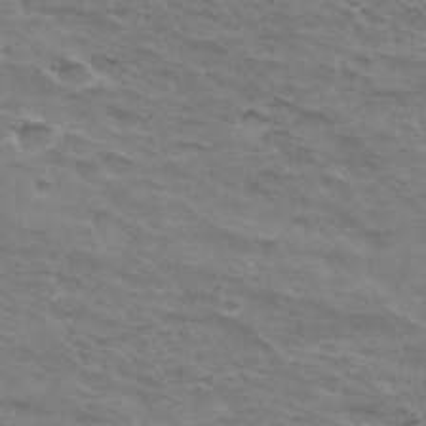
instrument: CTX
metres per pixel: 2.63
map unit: Hto
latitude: 32.8002
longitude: -46.4034
